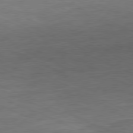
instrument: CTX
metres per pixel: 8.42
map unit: Ap
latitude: -81.5588
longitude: -84.5924
